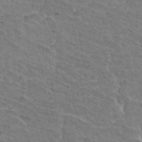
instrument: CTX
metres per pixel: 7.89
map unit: Hto
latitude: 33.8772
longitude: -41.8016
